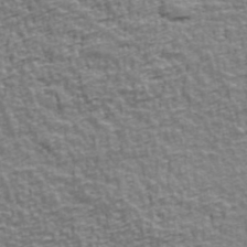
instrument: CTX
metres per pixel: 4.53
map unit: Ave
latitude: 41.9150
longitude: -112.9514
